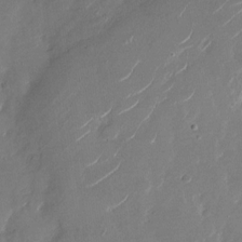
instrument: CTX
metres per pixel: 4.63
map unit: Nhu
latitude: -28.4629
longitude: -72.9892
